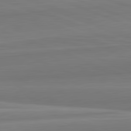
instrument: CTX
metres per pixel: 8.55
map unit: lApd
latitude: 82.4223
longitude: 170.5196
